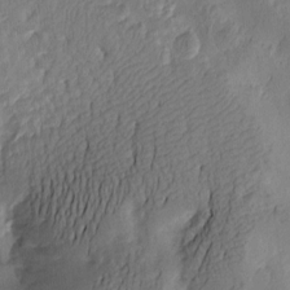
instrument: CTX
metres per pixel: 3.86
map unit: Htu
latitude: -2.8407
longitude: -176.6490
